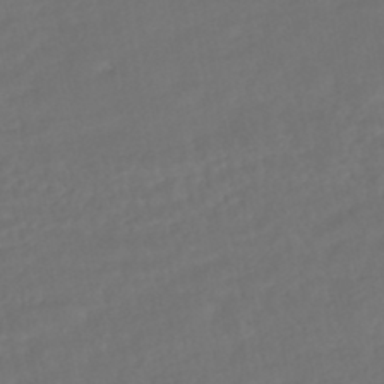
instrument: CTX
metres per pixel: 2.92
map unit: HNhu
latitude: -45.8611
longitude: 103.3699
